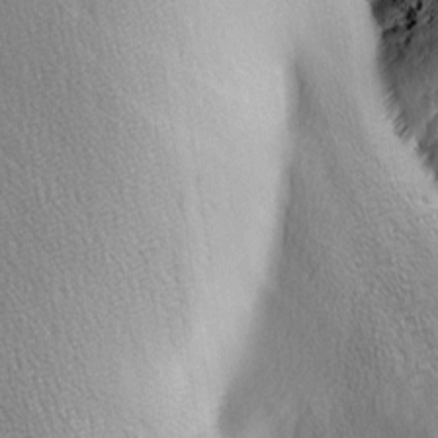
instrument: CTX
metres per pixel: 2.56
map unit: Ave
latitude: -6.4062
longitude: -120.4601
